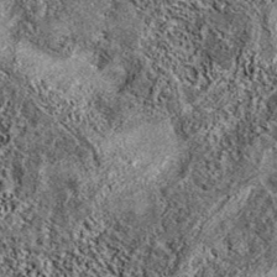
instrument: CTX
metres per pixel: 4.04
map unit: eAb
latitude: 37.8016
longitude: 106.3306
